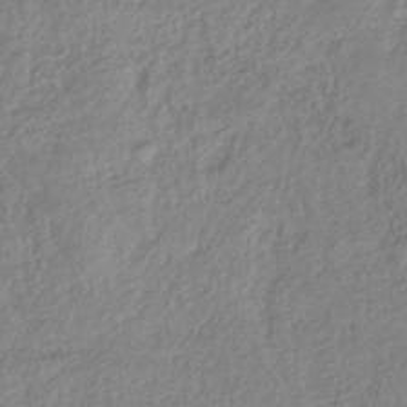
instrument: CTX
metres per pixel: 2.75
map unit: lHb
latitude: -40.3117
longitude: 73.5966
